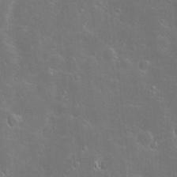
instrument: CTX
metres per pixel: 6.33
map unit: Hve
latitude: -10.9542
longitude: 175.1431
